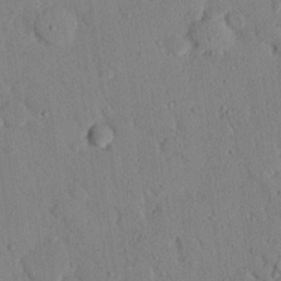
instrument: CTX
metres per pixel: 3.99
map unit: eHh
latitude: 25.4615
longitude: -80.1956
